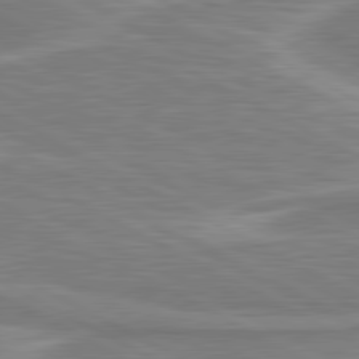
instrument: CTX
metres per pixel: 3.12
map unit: lApd
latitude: 80.9892
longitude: 173.3698
